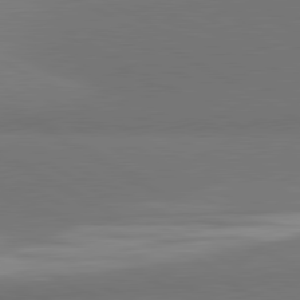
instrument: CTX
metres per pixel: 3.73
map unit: lApd
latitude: 81.2915
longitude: 160.1039
